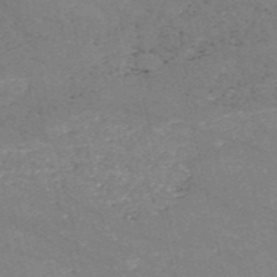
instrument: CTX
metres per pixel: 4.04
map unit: HNb
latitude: -54.4629
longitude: -38.5546
